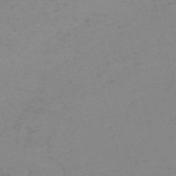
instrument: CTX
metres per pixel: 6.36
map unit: HNb
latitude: -56.3495
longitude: -43.5749
